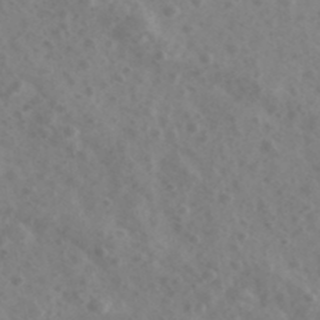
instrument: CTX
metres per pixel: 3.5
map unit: Ave
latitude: 39.2537
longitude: -106.6113
